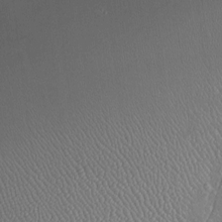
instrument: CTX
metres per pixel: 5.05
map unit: Htu
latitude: -6.6140
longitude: 158.2362
